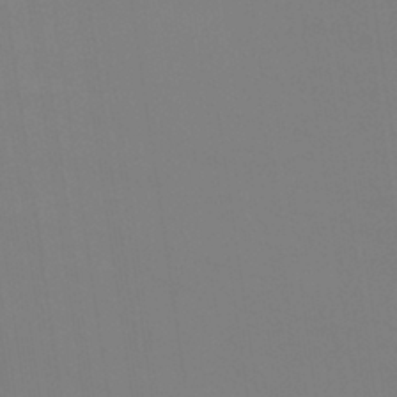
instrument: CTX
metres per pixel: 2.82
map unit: eHb
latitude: -38.1795
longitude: 75.3888
